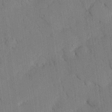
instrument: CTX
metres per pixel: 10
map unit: eHh
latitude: 25.9150
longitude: -80.2900
